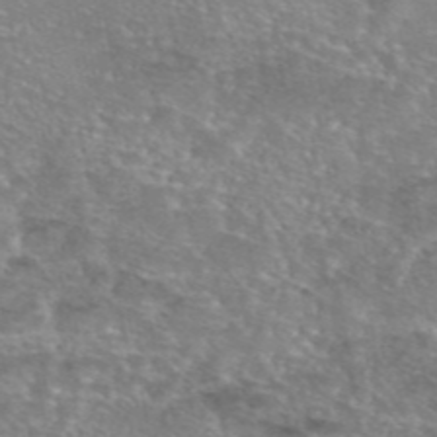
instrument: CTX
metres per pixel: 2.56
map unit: eAb
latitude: 45.7072
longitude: 103.8045
